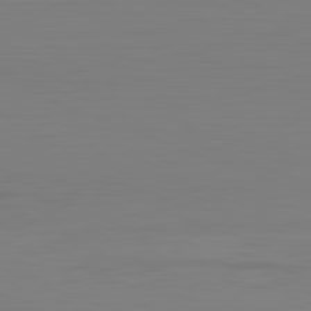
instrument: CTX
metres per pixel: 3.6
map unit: Hpe
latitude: -82.2361
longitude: 7.6722
